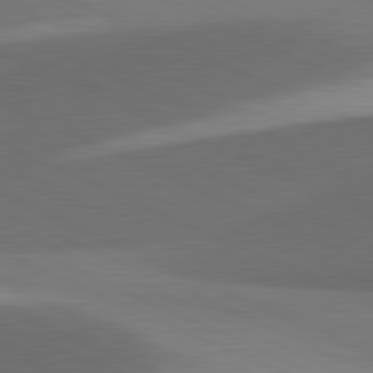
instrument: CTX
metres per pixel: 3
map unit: lApd
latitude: 81.5938
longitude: 138.9731
